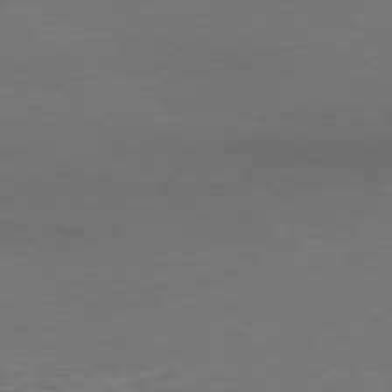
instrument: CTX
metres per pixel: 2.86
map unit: Ap
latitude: -78.6707
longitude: -86.4412
